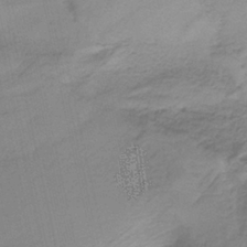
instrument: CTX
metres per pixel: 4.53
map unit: HNb
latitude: -36.1605
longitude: 56.4440
